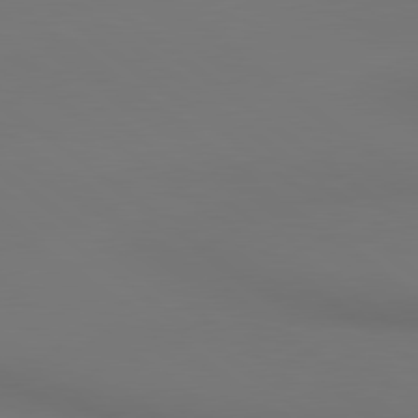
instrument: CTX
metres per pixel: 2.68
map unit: lApd
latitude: 80.6301
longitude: 154.0850
